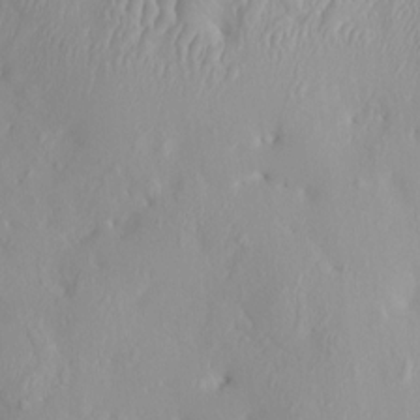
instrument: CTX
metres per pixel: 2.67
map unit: HNhu
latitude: 2.7435
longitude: 7.1809
